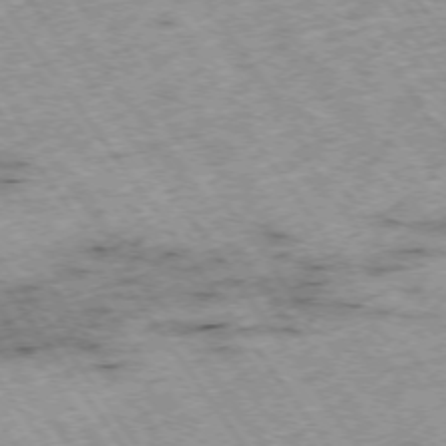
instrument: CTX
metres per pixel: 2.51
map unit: Hpe
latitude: -74.5574
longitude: 3.9367
